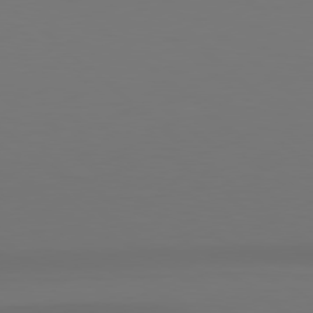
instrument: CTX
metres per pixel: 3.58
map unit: Hpe
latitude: 78.7624
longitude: -134.6490
